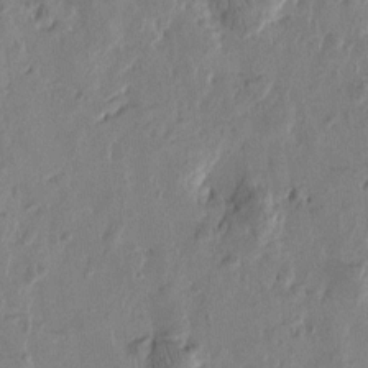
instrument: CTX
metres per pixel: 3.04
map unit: Htu
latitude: -1.7667
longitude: -177.6883
